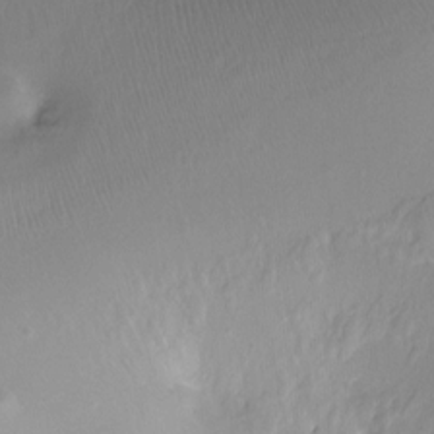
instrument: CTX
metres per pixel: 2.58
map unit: Ht
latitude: -12.7274
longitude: -45.0647
